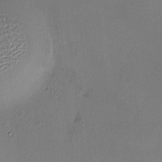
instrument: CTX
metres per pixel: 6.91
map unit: HNhu
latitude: 7.4804
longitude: 1.6911
